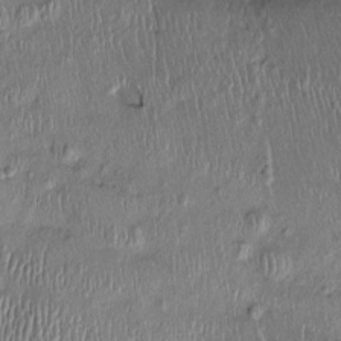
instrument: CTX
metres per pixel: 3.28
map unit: Ht
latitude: -1.3321
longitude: -14.3657
